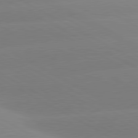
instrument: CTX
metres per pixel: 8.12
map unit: lApd
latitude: 80.6113
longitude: -153.6127
